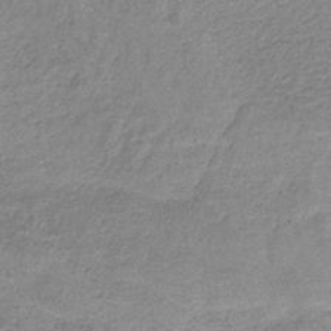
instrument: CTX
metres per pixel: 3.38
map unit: HNb
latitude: -33.6722
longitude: 59.5021
